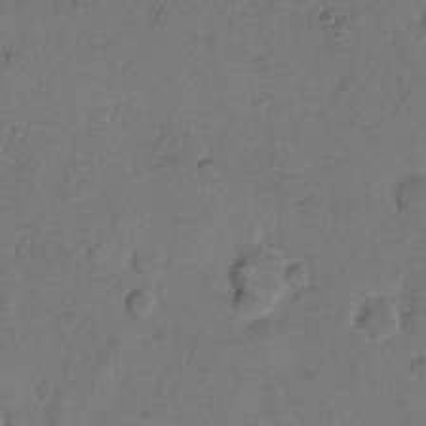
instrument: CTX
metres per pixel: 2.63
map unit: Hto
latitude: 7.6694
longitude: -62.2334
